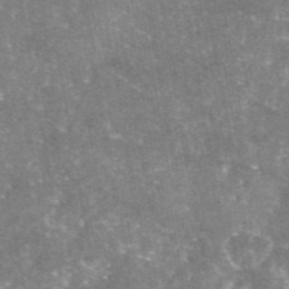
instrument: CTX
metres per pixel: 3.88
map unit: eAb
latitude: 46.2523
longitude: 123.5966
